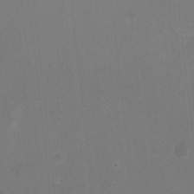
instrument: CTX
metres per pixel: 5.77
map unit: HNhu
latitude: -2.4440
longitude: -1.4048
